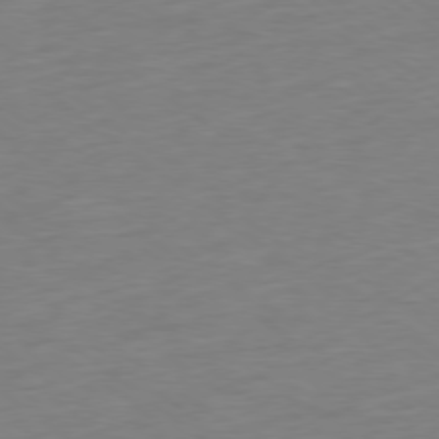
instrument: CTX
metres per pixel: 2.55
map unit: Ap
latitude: -78.8030
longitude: -68.5546
